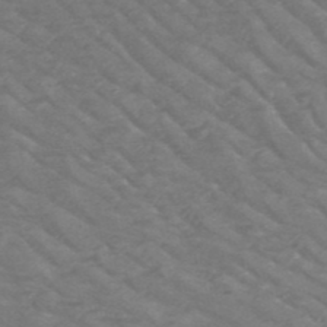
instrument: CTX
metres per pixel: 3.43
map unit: HNb
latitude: -49.8612
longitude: -47.4994
